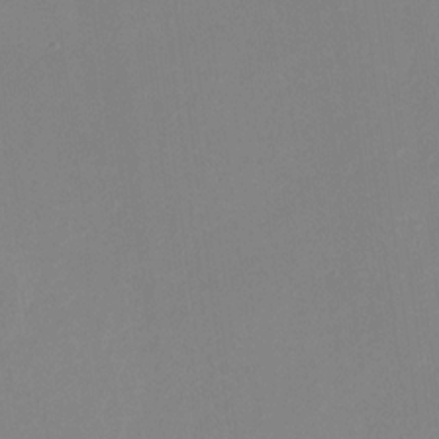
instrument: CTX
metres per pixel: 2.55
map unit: Nhu
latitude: -28.4629
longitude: -66.8946
